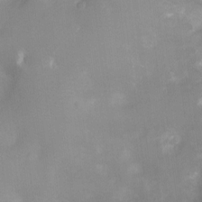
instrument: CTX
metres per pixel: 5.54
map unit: Ht
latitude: -8.8975
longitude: -24.9702
